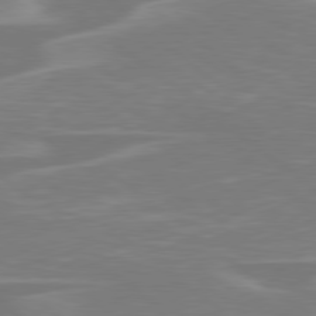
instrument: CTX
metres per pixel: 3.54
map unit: Hpe
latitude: 78.7624
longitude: -126.3278
